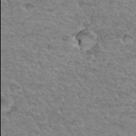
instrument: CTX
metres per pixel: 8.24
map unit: Hto
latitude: 34.1200
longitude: -45.9906
